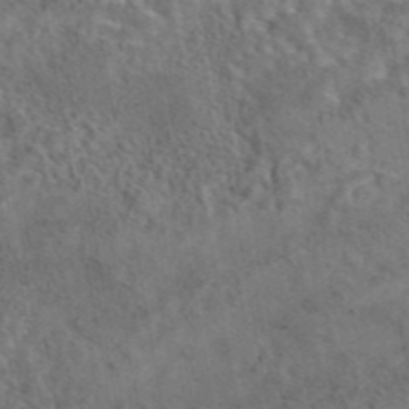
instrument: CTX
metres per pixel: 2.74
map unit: eAb
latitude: 43.1592
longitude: 109.5210
